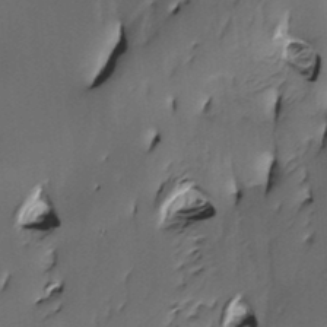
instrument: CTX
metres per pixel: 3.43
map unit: Htu
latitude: -5.2376
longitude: 150.5951
